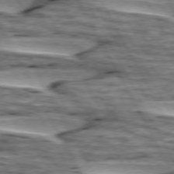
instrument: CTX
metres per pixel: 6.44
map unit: lApd
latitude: 74.2900
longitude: -55.5371
